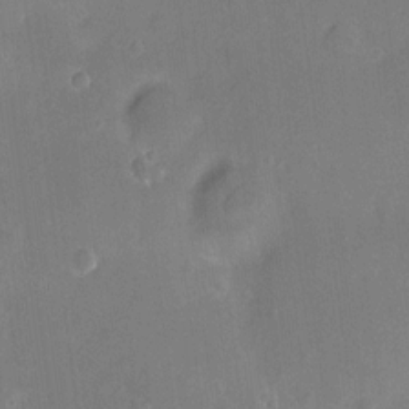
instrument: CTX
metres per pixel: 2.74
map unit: HNhu
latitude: 5.7827
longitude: 3.1998
